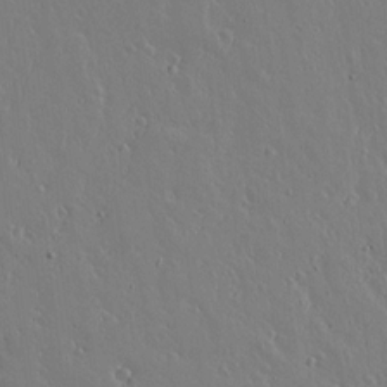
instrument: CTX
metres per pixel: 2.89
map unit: lAvf
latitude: 15.0648
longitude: -126.6302
